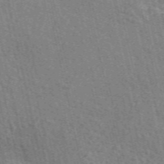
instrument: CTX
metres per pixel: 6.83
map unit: eAb
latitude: 51.6693
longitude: 113.8800
